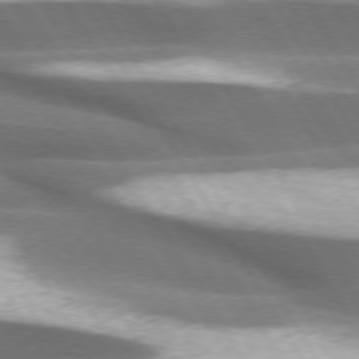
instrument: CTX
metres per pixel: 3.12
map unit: lApd
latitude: 73.7828
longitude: -51.2914
